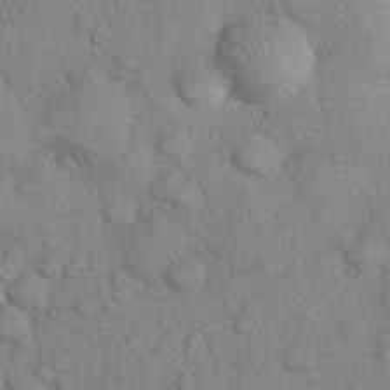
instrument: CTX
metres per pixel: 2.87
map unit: eHh
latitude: 22.1389
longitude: -58.9703
